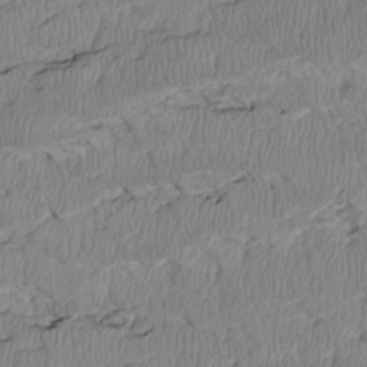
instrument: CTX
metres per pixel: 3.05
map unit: Htu
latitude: 2.9891
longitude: 149.7100
